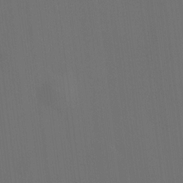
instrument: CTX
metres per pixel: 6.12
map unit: HNhu
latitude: 10.6302
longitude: 10.3495
